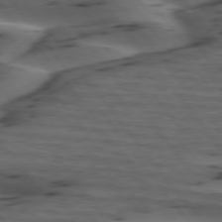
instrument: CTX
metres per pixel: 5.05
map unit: lApd
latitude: 75.3860
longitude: -70.6112
